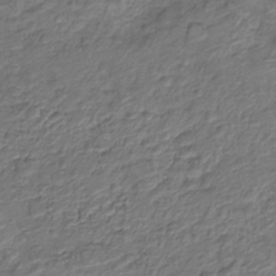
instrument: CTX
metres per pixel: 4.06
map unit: Nve
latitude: -19.5588
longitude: 105.9367
